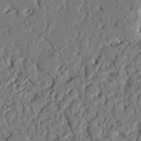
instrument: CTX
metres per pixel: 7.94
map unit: Nhu
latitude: 20.4790
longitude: -77.5182
